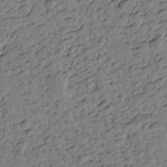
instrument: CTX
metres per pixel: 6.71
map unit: Htu
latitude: -0.8975
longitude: -176.1200
